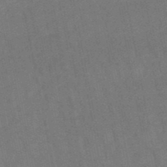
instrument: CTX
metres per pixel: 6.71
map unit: lHb
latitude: -49.3510
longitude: 78.0850
